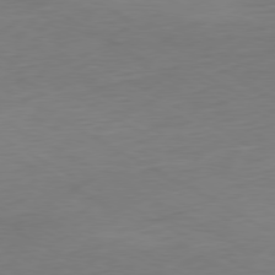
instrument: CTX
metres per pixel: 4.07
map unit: Ap
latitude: -79.6155
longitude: -57.2348
